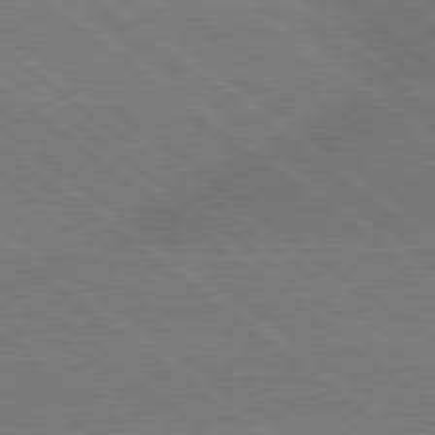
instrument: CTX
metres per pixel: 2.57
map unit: lApd
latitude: 79.1592
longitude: -150.4601
